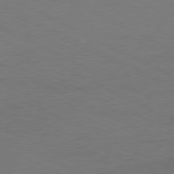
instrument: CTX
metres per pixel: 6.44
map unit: Ap
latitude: -77.9556
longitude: -72.8380
